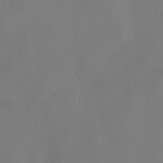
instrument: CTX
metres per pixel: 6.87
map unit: lHvf
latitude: 22.5357
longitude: 141.6533
